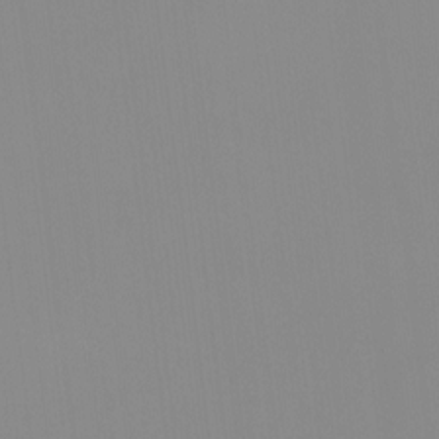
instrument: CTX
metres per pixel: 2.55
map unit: HNhu
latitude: -1.1432
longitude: -6.4790
